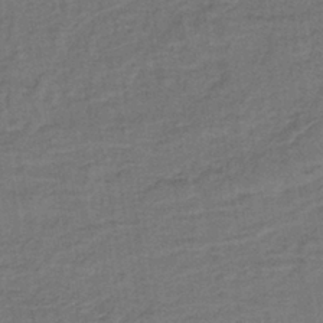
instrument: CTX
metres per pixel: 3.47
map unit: lHb
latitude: -39.5966
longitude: 58.5384
